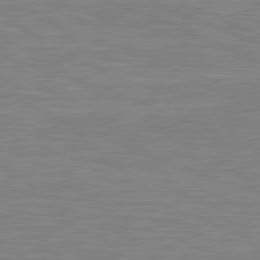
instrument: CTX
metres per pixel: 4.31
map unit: lApd
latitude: 81.5371
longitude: -171.6505
